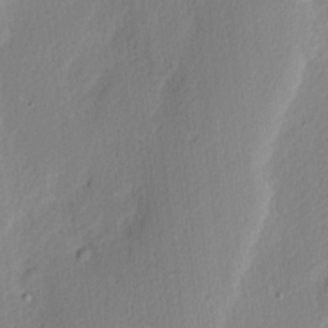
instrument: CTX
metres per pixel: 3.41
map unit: Nhu
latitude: 2.4790
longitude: -76.7435
